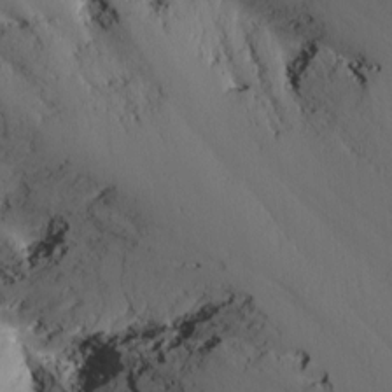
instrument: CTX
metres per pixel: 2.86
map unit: Nhu
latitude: -6.5951
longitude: -66.2522
